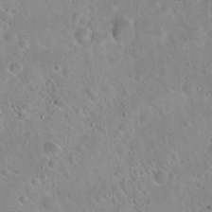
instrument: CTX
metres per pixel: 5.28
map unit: Hto
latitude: 21.4427
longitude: -53.5182
